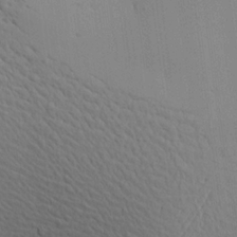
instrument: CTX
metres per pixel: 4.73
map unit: Aa
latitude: 18.6868
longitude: -141.2914
